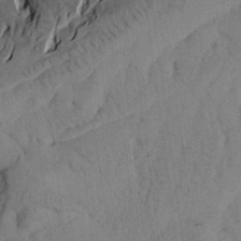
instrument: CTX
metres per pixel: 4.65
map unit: Aa
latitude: 19.4237
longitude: -146.1200
